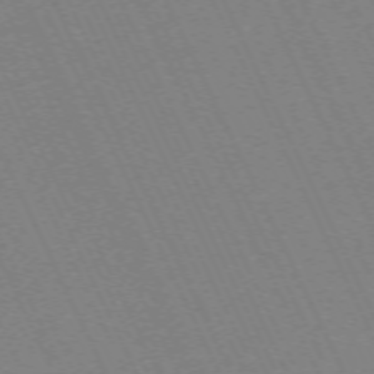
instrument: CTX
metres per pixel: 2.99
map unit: Hpe
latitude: -71.0675
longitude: 12.9353
